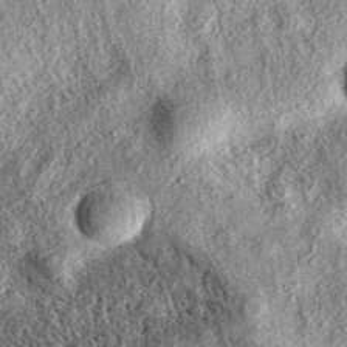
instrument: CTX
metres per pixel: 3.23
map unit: eAb
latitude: 37.2159
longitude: 108.6707
